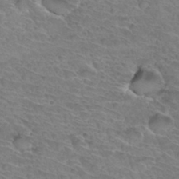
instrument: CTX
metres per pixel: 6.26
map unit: Hto
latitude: 33.9906
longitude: -46.2145
